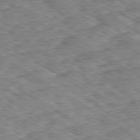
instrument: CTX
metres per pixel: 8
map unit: Ap
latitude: -79.9745
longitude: -49.3293
